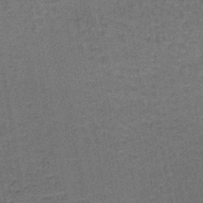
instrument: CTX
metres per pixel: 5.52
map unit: lHb
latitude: -41.6722
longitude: 57.5777
